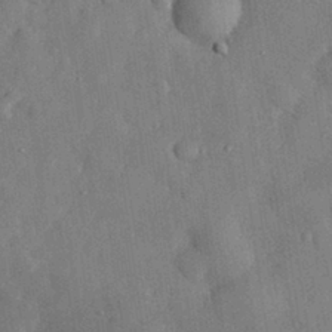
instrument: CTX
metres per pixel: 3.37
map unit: eHh
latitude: 30.2145
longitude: -77.3103
